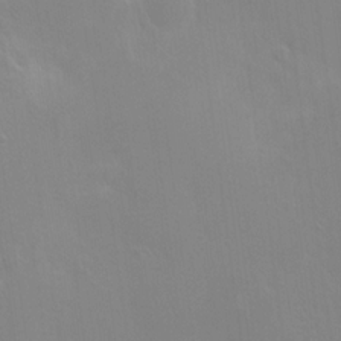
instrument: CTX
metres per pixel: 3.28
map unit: HNhu
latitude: 6.4223
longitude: -4.3656
